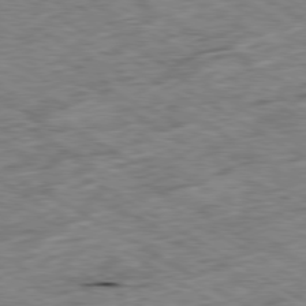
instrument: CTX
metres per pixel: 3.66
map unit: Ap
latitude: -80.0850
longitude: -86.1011
